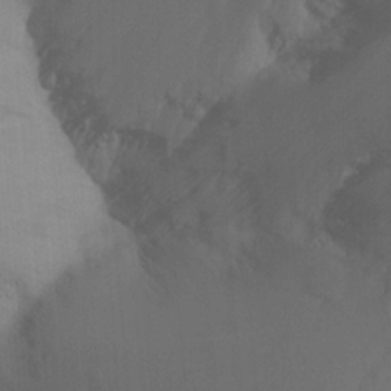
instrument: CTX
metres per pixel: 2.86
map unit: Nhu
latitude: -12.6896
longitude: -65.3860
